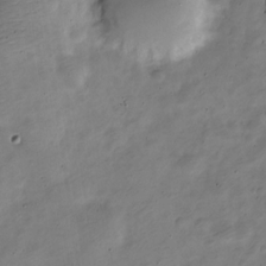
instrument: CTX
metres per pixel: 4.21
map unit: Nve
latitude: -24.4440
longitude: 106.1039
